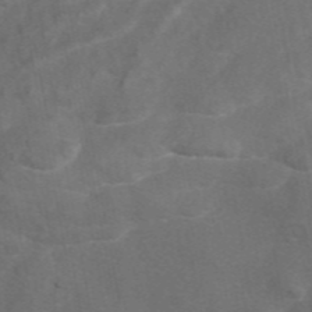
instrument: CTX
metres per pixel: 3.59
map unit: eAb
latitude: 47.2915
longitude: 117.4076
